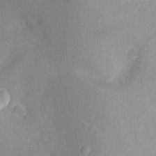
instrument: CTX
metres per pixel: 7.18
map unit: Nhu
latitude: 5.2159
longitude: -18.3278
